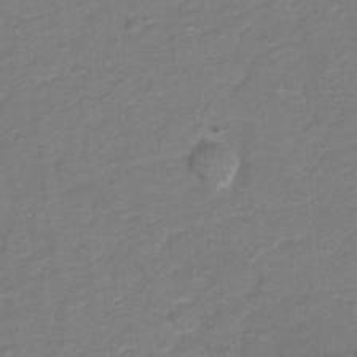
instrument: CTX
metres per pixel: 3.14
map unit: Hto
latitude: 5.8583
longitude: -31.4049
